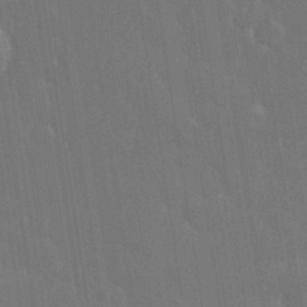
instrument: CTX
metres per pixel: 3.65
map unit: eHh
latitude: 33.3293
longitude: -60.3278
